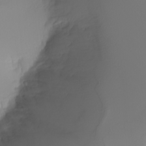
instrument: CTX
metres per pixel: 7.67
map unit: Nhu
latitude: -5.1431
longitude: -94.3656
